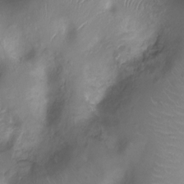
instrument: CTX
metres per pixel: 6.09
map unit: Ht
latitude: -7.6344
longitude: -18.5734
